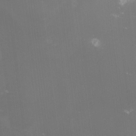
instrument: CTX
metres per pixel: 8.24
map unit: lHvf
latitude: -13.5588
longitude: -100.7057
